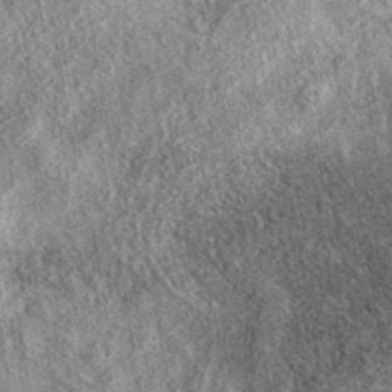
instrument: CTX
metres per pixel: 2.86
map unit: eAb
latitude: 38.5735
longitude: 108.5574
